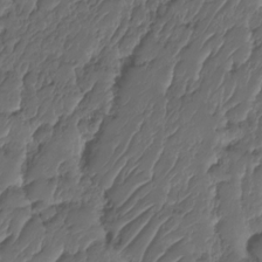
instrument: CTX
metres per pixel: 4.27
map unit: HNhu
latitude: -24.5385
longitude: 50.6329
